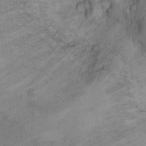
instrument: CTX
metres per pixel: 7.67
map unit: Ht
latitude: 11.7639
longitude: -32.3467
